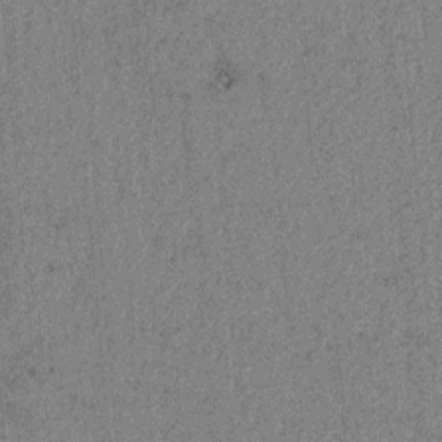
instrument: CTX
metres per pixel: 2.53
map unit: lAvf
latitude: 4.4412
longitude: 157.8044
